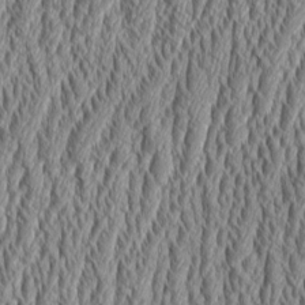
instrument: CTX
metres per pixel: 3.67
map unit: Aa
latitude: 9.2159
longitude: -129.6127
